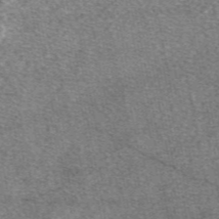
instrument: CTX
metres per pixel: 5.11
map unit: eAb
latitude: 49.1025
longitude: 108.2928
